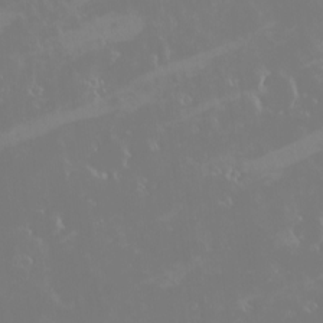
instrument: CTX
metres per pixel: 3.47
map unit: eHh
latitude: -2.1794
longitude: 20.3306
